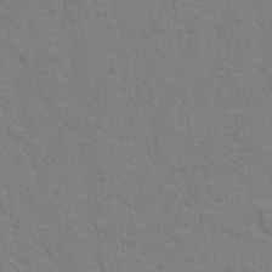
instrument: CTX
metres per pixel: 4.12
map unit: Hto
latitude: 16.7057
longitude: -38.2333
